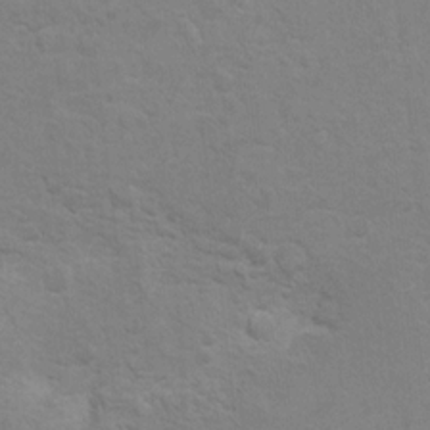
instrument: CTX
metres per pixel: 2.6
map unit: Hto
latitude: 9.0648
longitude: -35.3103
